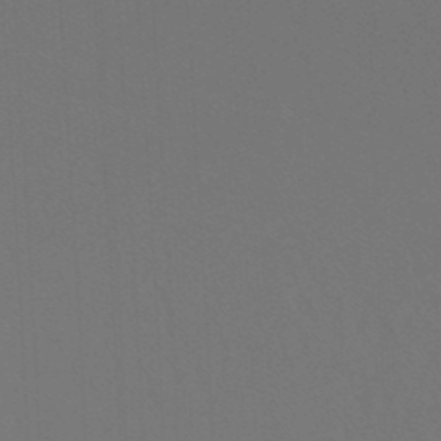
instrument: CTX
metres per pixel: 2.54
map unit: lHb
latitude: -47.7477
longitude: 64.0661
